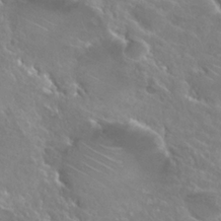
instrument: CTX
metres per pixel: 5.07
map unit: Hto
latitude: 25.4048
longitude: -38.2711
